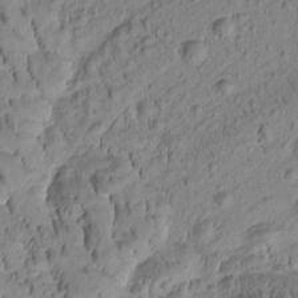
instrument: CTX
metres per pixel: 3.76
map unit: Htu
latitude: -3.5777
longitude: 171.8423
